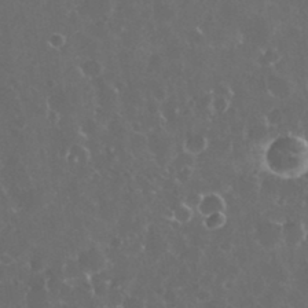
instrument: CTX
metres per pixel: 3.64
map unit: eHh
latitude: 33.7828
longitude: -61.5371
